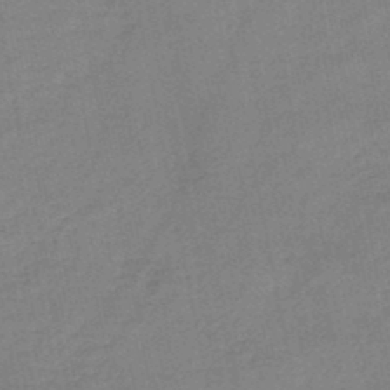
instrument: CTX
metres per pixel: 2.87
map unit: HNb
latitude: -46.4062
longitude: -35.9528
